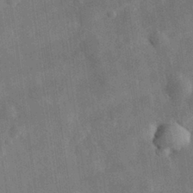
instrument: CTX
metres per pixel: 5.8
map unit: eHh
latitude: 31.0081
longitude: -77.8772
